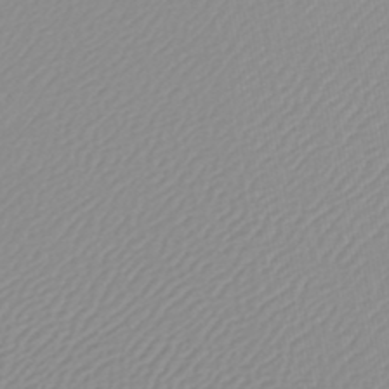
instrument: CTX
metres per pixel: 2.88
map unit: lHb
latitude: -44.8975
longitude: 75.7100
